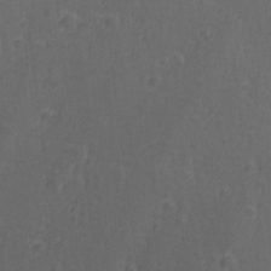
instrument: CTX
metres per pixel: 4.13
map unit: lAvf
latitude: -9.9178
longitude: -120.8947
